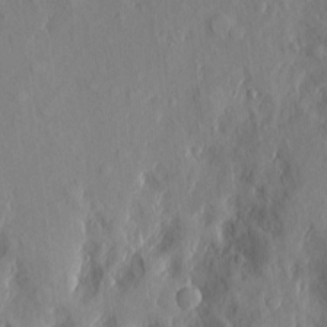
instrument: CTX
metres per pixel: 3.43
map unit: eHh
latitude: 5.4048
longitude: -73.3860
